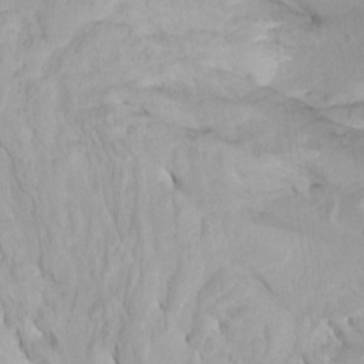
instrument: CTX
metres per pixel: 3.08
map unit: Htu
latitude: -3.8422
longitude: -74.1200
